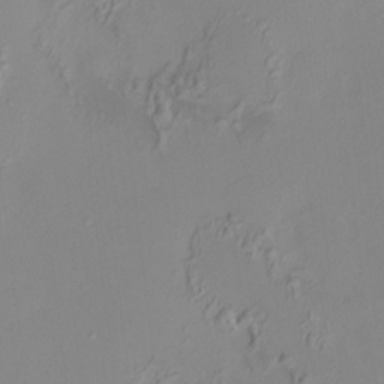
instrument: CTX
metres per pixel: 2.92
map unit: HNhu
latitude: 7.4804
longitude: 10.9353
